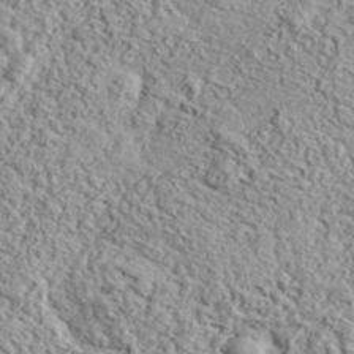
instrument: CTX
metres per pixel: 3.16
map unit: eHh
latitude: 37.4238
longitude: -81.6883
